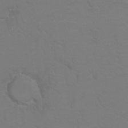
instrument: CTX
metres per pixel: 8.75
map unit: Hto
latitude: 6.7246
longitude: -30.9892
